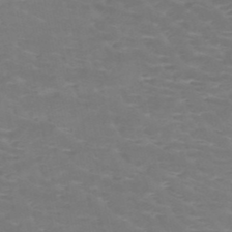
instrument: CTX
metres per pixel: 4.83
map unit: HNb
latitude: -48.9164
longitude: -46.8002
